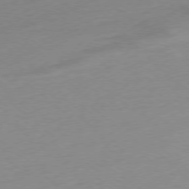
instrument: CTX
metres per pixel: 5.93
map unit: Ap
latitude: -78.0661
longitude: -99.0458
